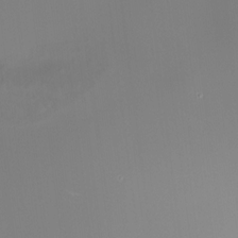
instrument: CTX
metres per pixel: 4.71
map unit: HNhu
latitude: 9.7072
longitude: 10.9920
